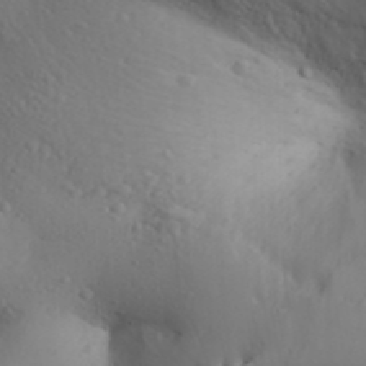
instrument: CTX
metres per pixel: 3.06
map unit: Aa
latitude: 31.2348
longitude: -146.1389
